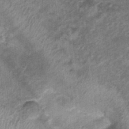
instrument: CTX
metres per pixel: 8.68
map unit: Nhu
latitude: 0.2900
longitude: -16.9135
